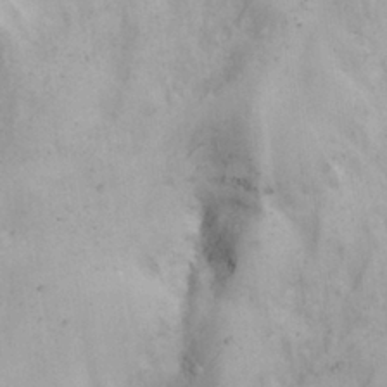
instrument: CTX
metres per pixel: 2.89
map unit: eHh
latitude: 26.5546
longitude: -65.8394
